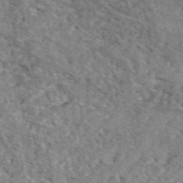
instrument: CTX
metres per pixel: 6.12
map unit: eAb
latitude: 48.9136
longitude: 114.0661
